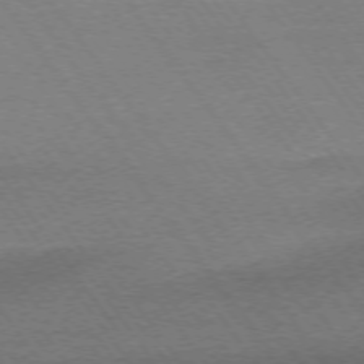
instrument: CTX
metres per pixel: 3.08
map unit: Ap
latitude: -74.9353
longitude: -82.9513
